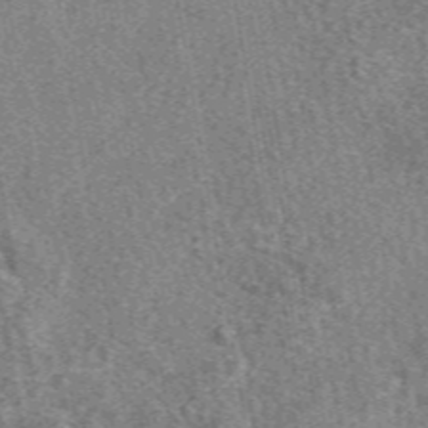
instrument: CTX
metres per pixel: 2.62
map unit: eAb
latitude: 49.0081
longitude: 109.1620
